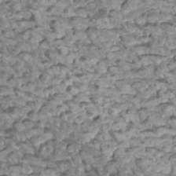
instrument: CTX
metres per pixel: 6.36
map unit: Htu
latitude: 3.0269
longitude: -21.1781
